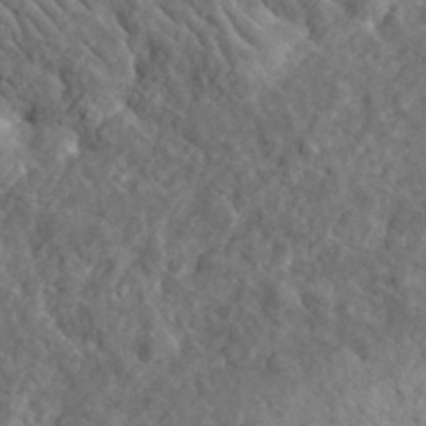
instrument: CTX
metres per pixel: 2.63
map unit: lHvf
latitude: 35.4993
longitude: -86.2900
